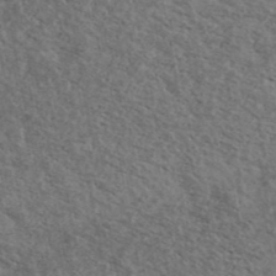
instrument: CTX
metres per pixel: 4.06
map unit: Ave
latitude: 40.0633
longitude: -108.1955
